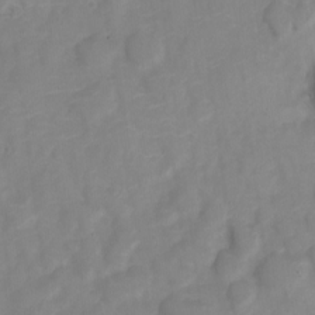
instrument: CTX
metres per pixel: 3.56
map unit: Nve
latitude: -22.1039
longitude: 106.2740
